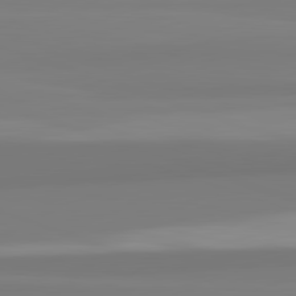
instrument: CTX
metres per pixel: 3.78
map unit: lApd
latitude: 82.5167
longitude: 172.5762
